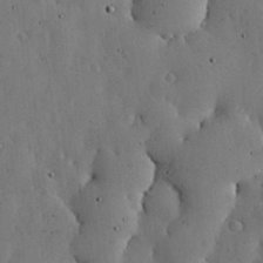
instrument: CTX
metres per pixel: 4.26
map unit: lHvf
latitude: 19.2348
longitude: -114.2711
